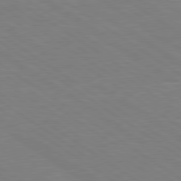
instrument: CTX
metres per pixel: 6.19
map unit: Hpe
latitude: 79.4238
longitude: -125.7071
